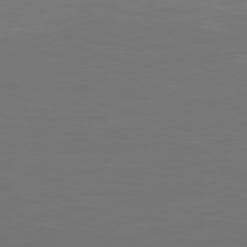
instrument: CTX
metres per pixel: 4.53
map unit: Ap
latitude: -78.2361
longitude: -97.1592
